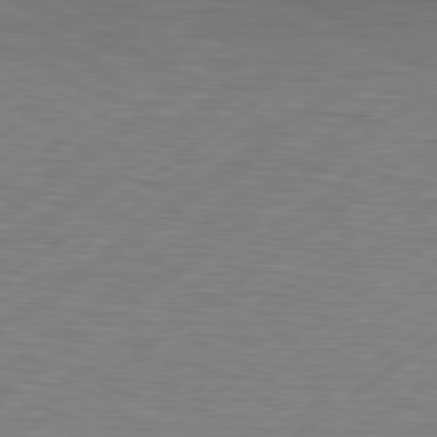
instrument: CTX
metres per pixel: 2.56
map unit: Hpe
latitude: 79.3482
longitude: -120.5924
